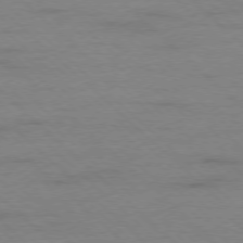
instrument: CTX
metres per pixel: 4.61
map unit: Ap
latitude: -77.5588
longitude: -93.9528
